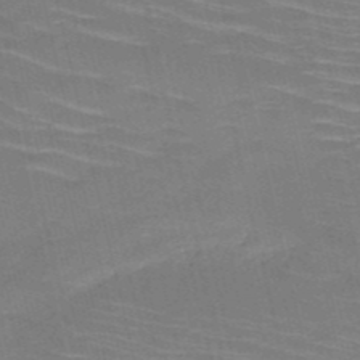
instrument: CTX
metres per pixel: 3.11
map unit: HNb
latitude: -50.7463
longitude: -45.2348
